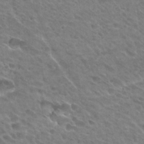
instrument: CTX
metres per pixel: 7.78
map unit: Hto
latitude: 28.5923
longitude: -39.0080
